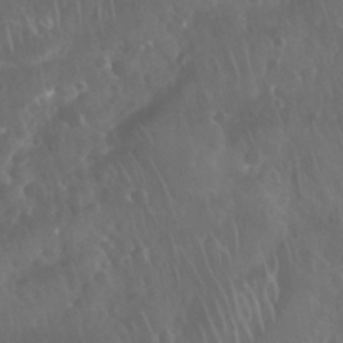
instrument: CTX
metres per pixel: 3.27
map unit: Nhu
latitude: 28.4601
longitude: -64.9892
